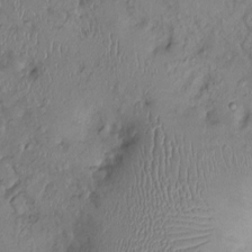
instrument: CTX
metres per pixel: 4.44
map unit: Ht
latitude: 0.2711
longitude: -13.8772
